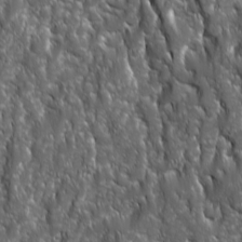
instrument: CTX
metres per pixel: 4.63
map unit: Ave
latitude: 15.8395
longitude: -133.4238
